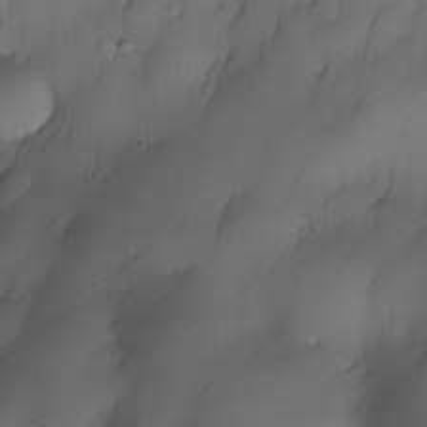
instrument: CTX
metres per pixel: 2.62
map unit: Nhe
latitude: -30.4629
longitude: -139.7072
